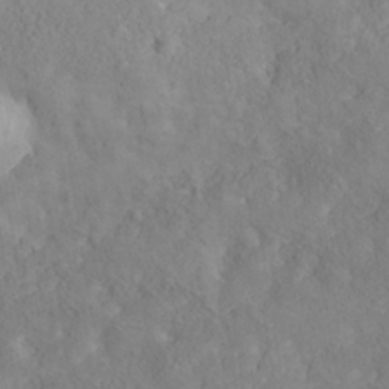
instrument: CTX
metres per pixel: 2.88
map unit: Nhe
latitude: -37.7288
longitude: 139.0109
